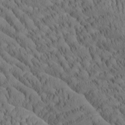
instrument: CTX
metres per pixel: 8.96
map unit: Htu
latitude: -4.4629
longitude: 173.5777
